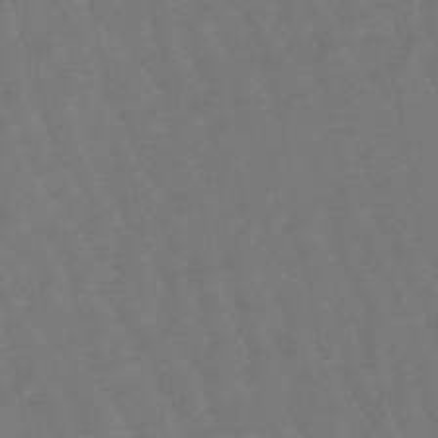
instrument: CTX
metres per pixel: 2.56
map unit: eHb
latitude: -47.2943
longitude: 82.3306
